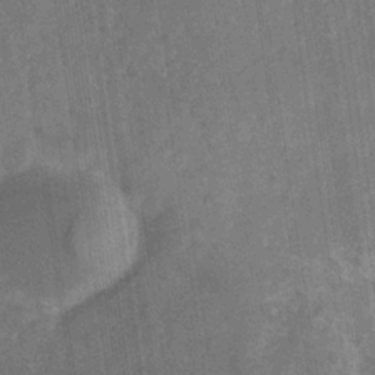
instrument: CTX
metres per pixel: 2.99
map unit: eHb
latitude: -29.6911
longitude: 69.5588
